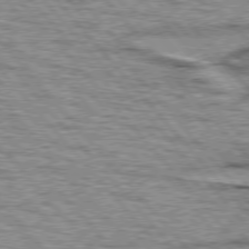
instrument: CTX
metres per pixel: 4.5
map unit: lApd
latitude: 76.7246
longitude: -71.1403
